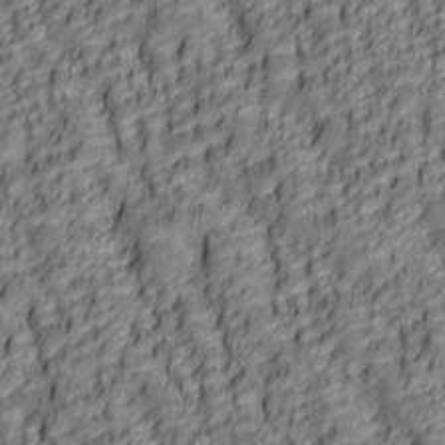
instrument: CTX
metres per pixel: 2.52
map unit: lAa
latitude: 6.1767
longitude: -116.3656
